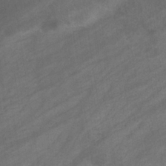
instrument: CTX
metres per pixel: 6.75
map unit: eHb
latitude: -33.0676
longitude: 71.7856
